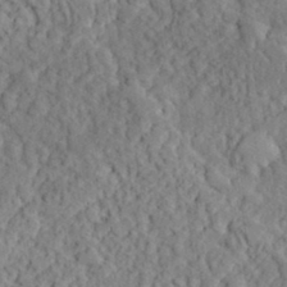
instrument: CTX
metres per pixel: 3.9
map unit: lHvf
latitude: 33.6505
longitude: -91.7828
